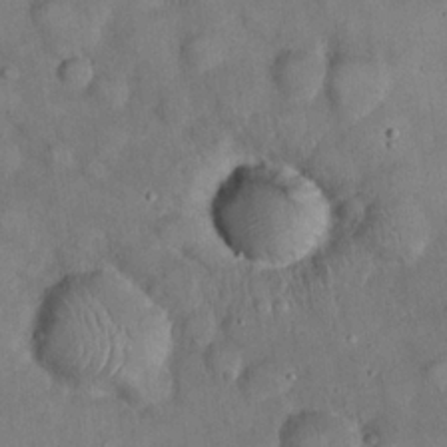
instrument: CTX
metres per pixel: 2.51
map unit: eHh
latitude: 22.3278
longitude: -60.7813
